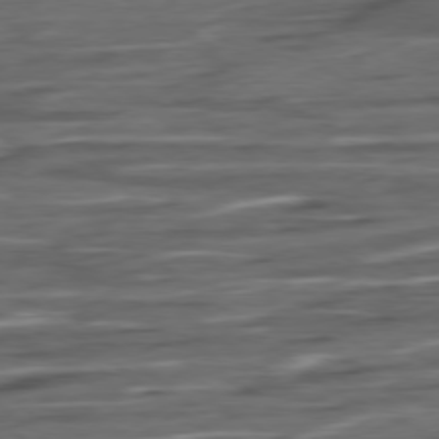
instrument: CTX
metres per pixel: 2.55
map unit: Hpe
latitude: -79.1431
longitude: -19.9528
